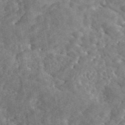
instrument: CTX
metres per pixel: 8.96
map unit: eAb
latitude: 45.8772
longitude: 128.1039
